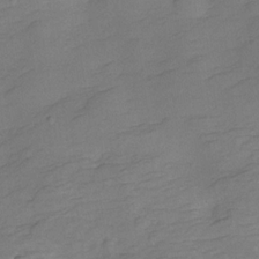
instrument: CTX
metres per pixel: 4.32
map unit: Hve
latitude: -28.6330
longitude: 92.5385
